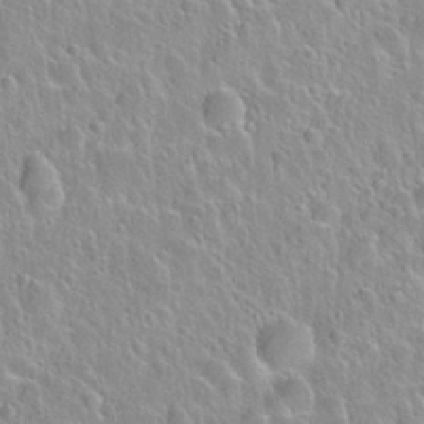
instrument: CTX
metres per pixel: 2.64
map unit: Nhu
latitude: 28.1955
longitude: -53.6694
